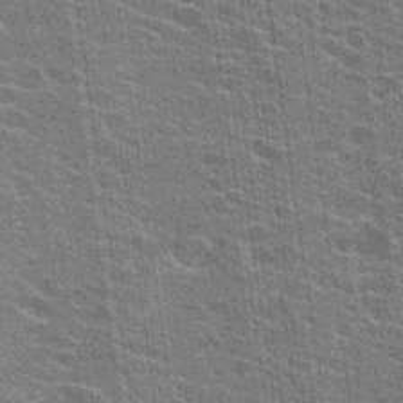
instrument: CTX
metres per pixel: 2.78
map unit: Hto
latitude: 23.9906
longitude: -43.0081
